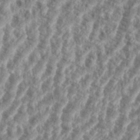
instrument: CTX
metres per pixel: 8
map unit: eHh
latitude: 35.5938
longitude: -136.2145
